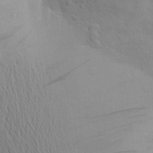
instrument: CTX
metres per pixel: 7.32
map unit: Aa
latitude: 25.1403
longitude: -148.8380
